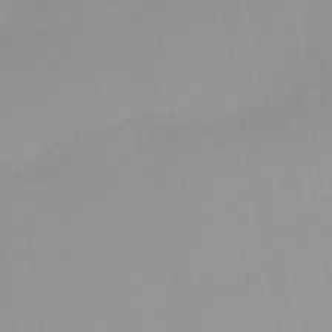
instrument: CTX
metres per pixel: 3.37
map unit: HNb
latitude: -45.1431
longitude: -43.5938
